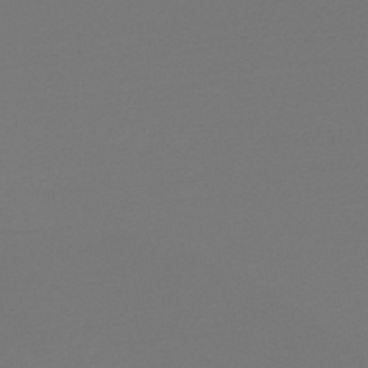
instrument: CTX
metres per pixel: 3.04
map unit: lHb
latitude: -45.6155
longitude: 64.4440
